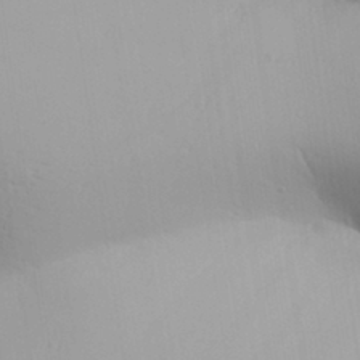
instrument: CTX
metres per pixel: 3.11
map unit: Aa
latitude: 31.3293
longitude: -140.1955
